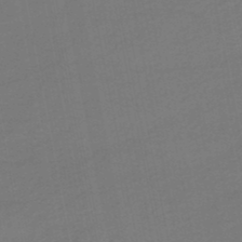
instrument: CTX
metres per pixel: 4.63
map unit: HNhu
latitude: -48.5763
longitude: 100.7085
